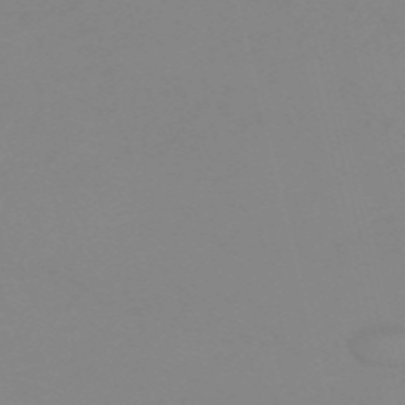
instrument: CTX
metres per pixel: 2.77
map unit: HNb
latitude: -56.3873
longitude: -43.9150
